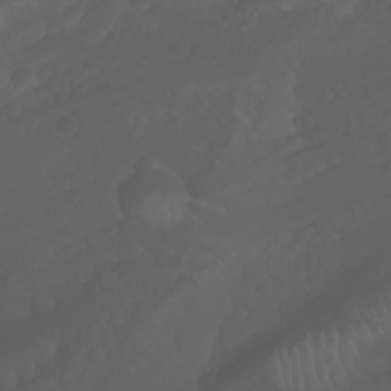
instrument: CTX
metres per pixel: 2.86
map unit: Nhu
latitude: -5.4076
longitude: -89.3482
